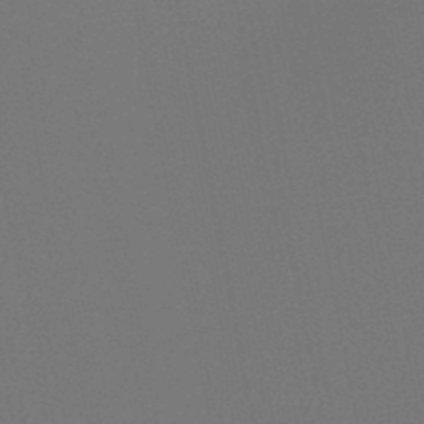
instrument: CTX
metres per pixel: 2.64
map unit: HNb
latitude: -47.1053
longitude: -43.1781
